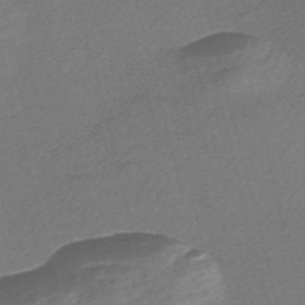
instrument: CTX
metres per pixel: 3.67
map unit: Nve
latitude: -56.7841
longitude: 60.8408
